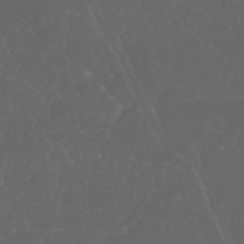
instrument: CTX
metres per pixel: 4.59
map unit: Nhu
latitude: 22.7813
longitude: -65.0269
